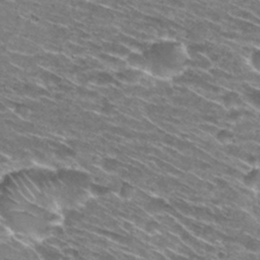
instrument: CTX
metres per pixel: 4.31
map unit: Hto
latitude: 29.8394
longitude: -46.1389
